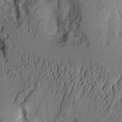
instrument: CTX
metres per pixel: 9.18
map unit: Aa
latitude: 9.2159
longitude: -127.5182
